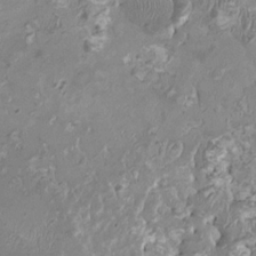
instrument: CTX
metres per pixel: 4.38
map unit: HNhu
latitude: 2.7246
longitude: -2.6679
